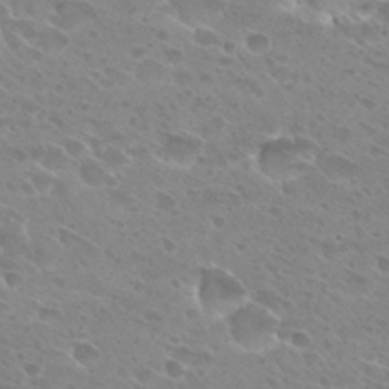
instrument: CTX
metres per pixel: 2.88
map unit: Hto
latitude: 27.7828
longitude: -39.7261
